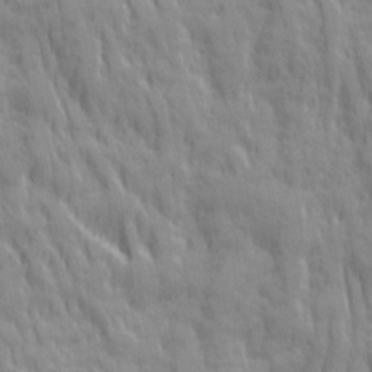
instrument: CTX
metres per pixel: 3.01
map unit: Ave
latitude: 19.9717
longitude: -133.9906
